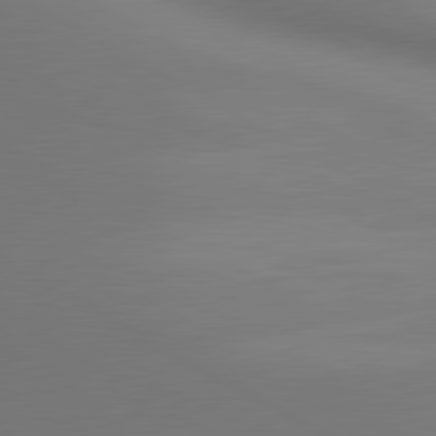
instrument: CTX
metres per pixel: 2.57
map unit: lApd
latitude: 80.5546
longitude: 133.5022
